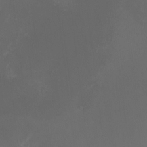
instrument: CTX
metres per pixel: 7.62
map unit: HNhu
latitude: -2.7841
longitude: -6.1578
